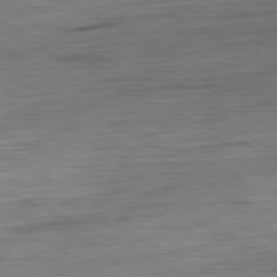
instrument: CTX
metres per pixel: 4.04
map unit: Ap
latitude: -81.0487
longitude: -69.1403
